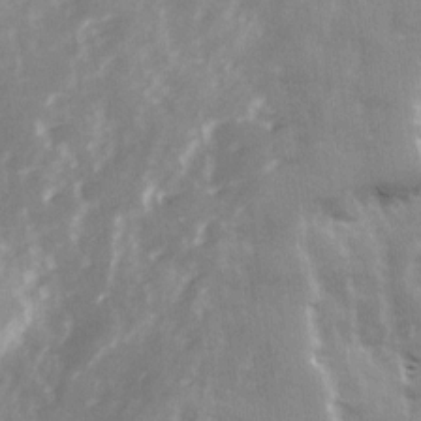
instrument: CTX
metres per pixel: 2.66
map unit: Ave
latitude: 13.5749
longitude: -103.3670
